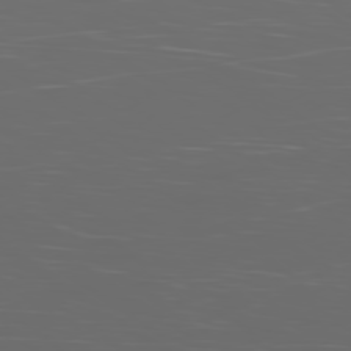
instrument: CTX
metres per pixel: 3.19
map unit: Ap
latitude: -79.2187
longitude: -75.4993
